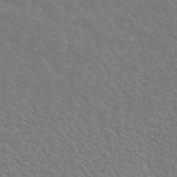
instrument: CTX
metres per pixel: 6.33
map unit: ANa
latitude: 43.1214
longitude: 23.1998
